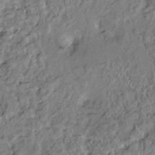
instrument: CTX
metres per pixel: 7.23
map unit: HNhu
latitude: 2.8002
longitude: 8.8597
